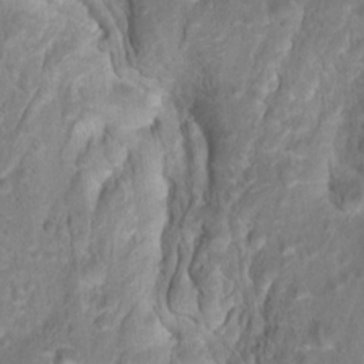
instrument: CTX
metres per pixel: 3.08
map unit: Hto
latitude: 17.4993
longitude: -40.1955
